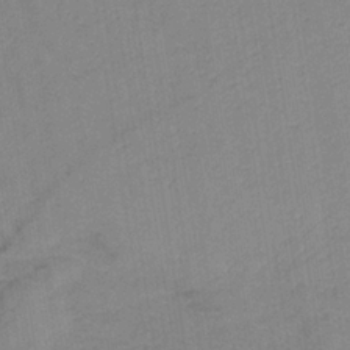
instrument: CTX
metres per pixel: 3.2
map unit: lHb
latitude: -35.8044
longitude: 71.9556
